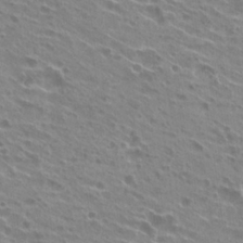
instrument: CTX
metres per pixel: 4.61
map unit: Hto
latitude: 24.5734
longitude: -40.0255
